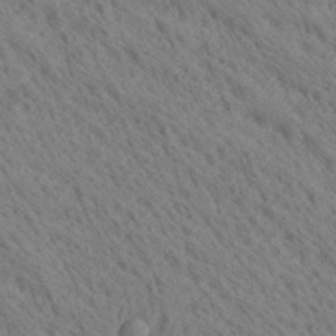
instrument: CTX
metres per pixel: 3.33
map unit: Ave
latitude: 20.8947
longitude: -139.6316
